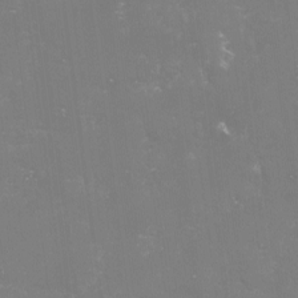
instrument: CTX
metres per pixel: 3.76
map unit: lHvf
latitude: -15.5777
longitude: -101.1214
